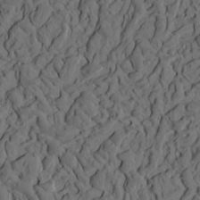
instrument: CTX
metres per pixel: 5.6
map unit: eHh
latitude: -1.4455
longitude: 17.2187
